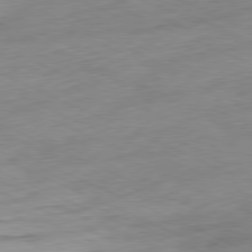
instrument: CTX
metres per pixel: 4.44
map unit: Ap
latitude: -81.3321
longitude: -71.5371
